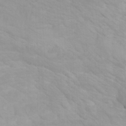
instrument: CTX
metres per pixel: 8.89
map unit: Htu
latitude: -7.7477
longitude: -65.5749
